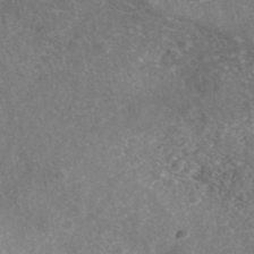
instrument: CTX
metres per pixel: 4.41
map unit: Nhe
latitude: -41.8233
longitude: -110.3279
